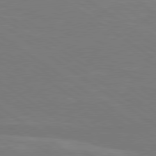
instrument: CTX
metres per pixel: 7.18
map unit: Hpe
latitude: 79.3293
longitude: -125.3103
